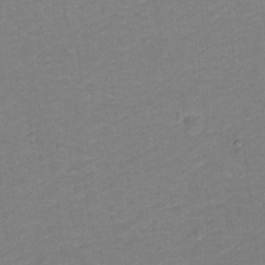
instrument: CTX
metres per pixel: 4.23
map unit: Hto
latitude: -0.4062
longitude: -34.3656
